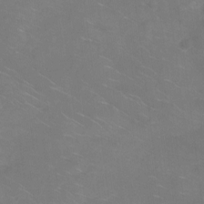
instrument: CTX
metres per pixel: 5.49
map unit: Ht
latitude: -9.2754
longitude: -35.3103
